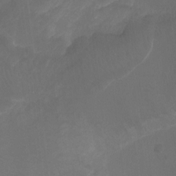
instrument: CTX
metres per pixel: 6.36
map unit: Ht
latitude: -10.5574
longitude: -35.1970
